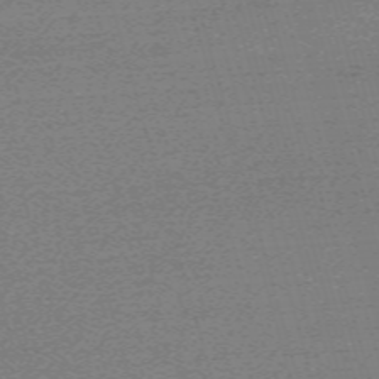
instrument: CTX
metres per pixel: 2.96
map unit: eHh
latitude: -62.0094
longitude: 51.9367
